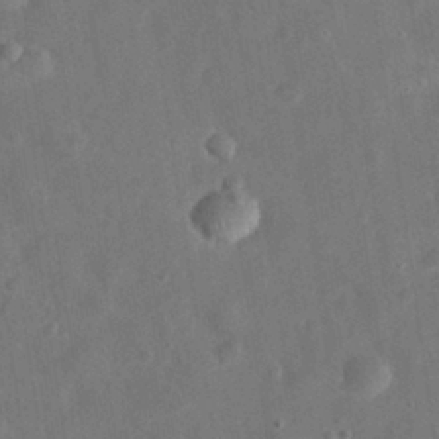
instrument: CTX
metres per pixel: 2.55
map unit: eHh
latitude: 29.7827
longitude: -72.7436
